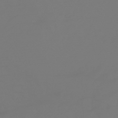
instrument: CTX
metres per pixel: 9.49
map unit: HNhu
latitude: -46.8219
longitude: 90.7652
